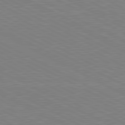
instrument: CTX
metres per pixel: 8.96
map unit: lApd
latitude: 80.9703
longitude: 150.6896
